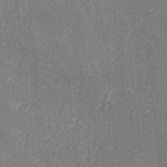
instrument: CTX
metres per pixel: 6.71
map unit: Ave
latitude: 19.1214
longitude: -137.6505
